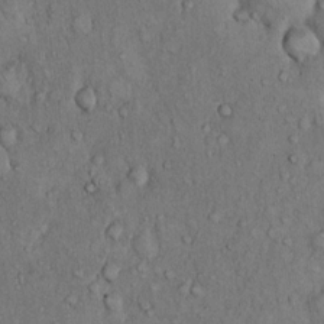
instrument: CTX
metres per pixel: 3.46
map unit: Hto
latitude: 10.9325
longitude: -59.7639
